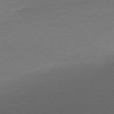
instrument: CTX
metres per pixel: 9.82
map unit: Ap
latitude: -78.5384
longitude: -70.2900
